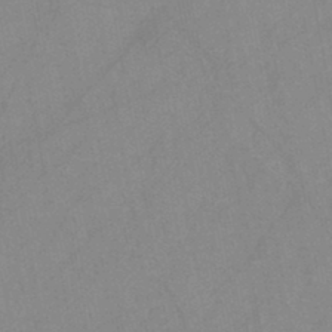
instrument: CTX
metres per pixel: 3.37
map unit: HNb
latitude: -44.9353
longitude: -40.5545
